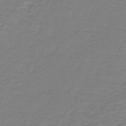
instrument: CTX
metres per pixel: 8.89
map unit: lHb
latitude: -41.6155
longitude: 56.8219
